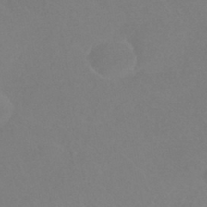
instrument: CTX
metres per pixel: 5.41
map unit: HNhu
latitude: -41.7289
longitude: 94.0283
